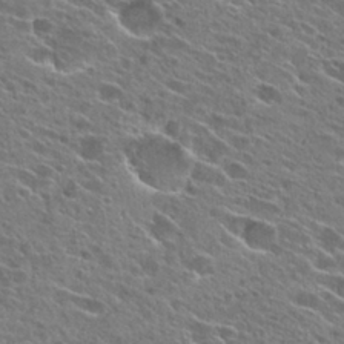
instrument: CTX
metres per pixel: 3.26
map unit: Hto
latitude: 26.2523
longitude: -44.4034
